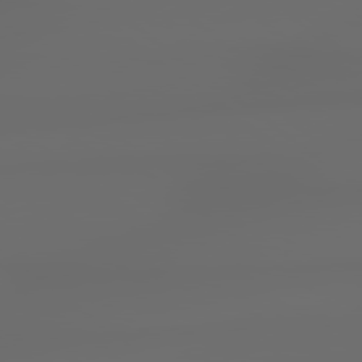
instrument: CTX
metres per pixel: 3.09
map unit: lApd
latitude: 79.1403
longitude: -138.5924
